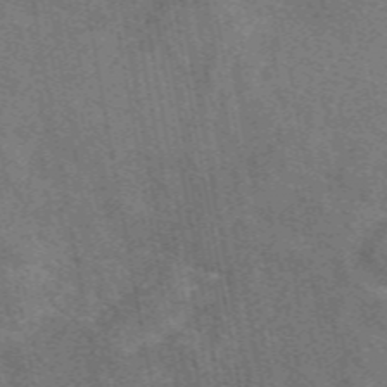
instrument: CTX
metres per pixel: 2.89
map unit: eAb
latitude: 50.0822
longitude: 115.6155
